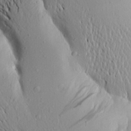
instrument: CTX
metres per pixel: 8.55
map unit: Aa
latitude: 19.0269
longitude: -148.2145
